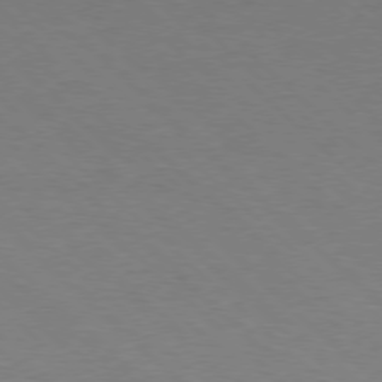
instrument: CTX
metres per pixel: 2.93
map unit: Ap
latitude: -78.3117
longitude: -86.9325
